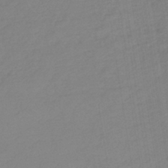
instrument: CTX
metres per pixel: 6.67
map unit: lHb
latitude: -44.4818
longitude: 71.3510
